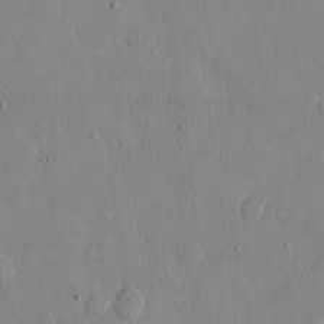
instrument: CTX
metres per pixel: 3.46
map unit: eHh
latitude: 12.0822
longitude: -69.4238
